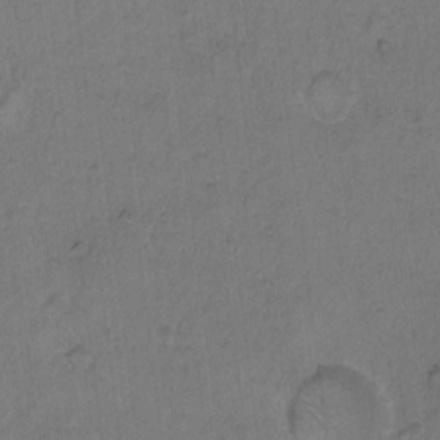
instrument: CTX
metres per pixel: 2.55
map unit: Hto
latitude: 8.0633
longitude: -60.5923
